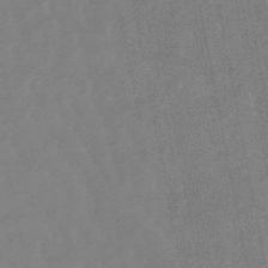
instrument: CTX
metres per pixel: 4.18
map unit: lHb
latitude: -48.8408
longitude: 78.9541
